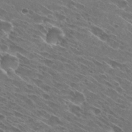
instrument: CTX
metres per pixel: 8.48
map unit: Hto
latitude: 29.2159
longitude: -43.7261
